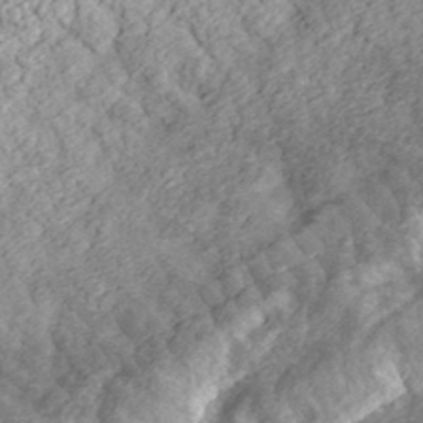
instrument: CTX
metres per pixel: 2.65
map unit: eHh
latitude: 35.8583
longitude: -79.1026
